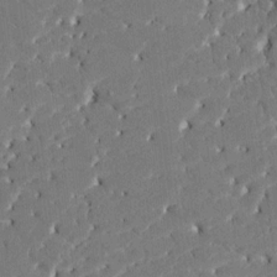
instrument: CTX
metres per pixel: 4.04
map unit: HNhu
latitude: 8.3278
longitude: -5.2537
